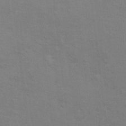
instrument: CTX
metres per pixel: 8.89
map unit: Hto
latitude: 11.0648
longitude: -35.8205
